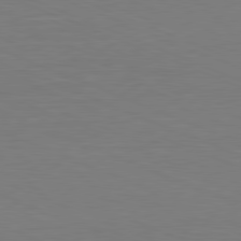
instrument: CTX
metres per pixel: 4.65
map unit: Hpe
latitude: -81.6911
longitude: 8.6707
